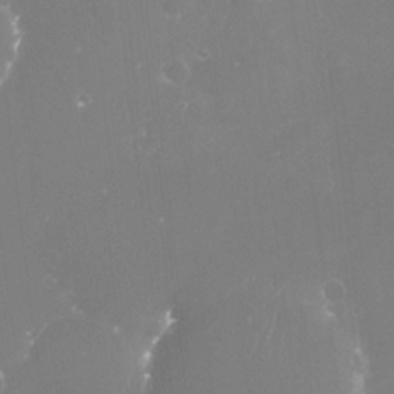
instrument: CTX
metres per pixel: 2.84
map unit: Nve
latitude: -17.2565
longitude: -59.2159
